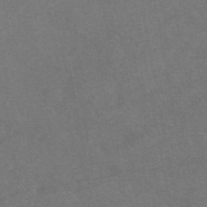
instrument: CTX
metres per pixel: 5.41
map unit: eAb
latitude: 46.8191
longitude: 115.6155
